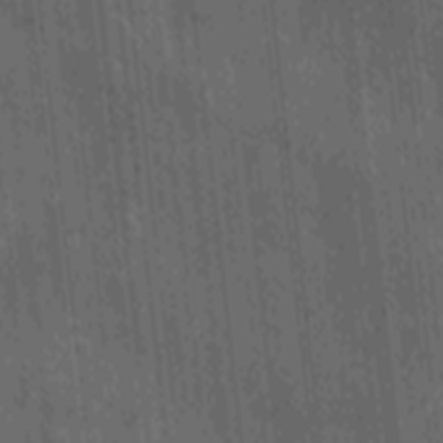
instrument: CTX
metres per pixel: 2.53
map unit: Ave
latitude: -9.3698
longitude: -122.9514
